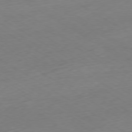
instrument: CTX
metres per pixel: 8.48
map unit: Ap
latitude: -78.7274
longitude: -58.0255
